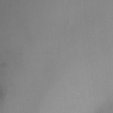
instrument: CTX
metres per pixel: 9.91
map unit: Ht
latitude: -3.9745
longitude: -19.5560
